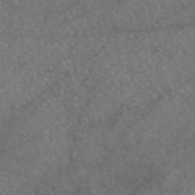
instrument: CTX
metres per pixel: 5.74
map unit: eAb
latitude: 47.4049
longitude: 110.2550
